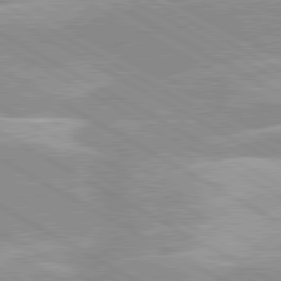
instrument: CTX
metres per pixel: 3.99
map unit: lApd
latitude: 80.0633
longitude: -124.2144
